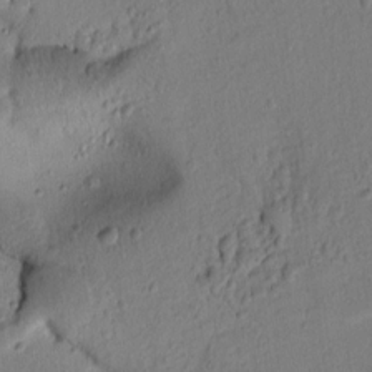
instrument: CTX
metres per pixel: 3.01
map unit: lAvf
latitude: 8.3656
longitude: 166.5574
